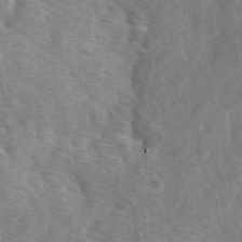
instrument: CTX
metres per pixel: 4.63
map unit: Ave
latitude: 1.4615
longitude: -111.8961
